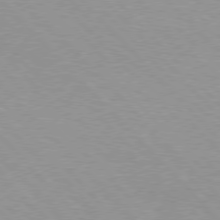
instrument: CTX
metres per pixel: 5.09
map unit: Hpe
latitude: 76.9136
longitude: -152.3656
